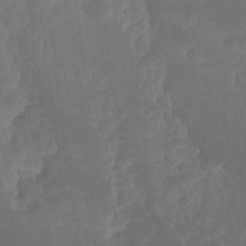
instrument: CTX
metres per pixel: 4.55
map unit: Ht
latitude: -14.0850
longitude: -57.8205
